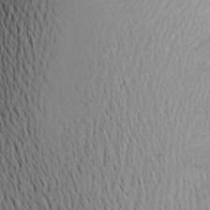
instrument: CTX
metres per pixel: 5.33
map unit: Aa
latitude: 20.3090
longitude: -144.8758
